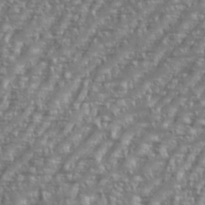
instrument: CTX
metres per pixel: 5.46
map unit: eHh
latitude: 35.6127
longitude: -133.9339
